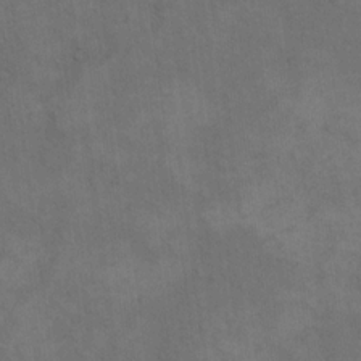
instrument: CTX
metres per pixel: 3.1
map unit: eHh
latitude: 15.7639
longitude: -66.8758
